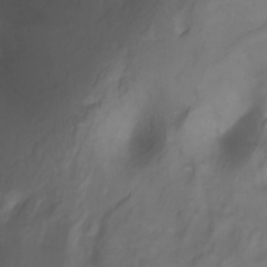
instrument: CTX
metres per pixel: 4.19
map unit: Ht
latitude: 0.5168
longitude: -36.4034
